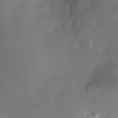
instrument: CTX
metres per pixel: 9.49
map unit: Nhe
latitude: -32.5196
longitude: -116.5924
